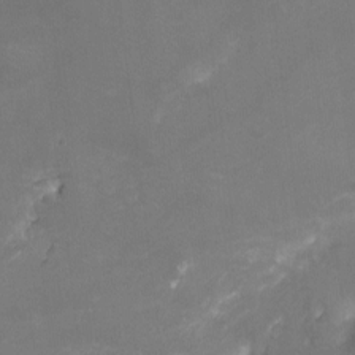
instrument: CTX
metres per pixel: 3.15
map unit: Nhu
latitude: -9.1053
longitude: -42.4979
